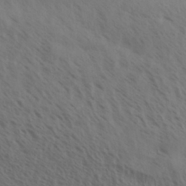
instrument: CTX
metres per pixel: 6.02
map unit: Aa
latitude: 32.1389
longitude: -140.4601
